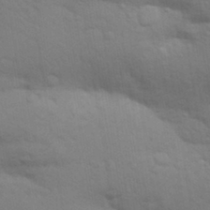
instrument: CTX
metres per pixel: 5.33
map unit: Aa
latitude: 31.8773
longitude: -146.4034
